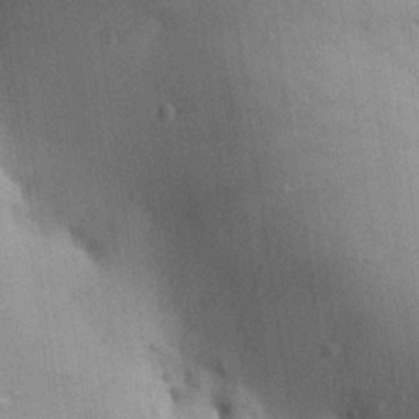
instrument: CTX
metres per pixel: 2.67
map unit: Aa
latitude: 24.6490
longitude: -137.0648
